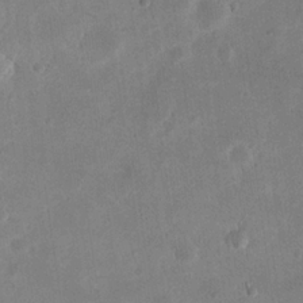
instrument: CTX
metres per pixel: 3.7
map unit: eHh
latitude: 20.8569
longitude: -69.1403
